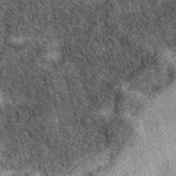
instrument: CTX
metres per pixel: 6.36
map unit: eAb
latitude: 39.6316
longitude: 109.3699
